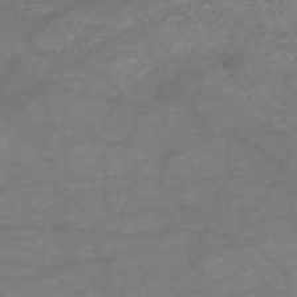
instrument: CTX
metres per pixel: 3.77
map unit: HNb
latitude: -53.9745
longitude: -41.2725
